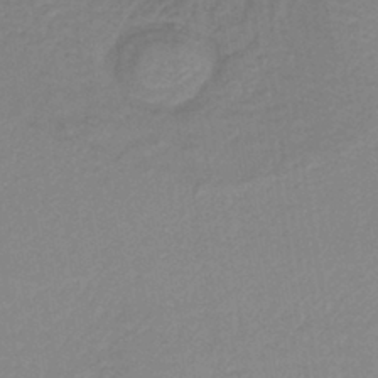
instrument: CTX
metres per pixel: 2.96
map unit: lHb
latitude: -40.4818
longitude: 63.8611
